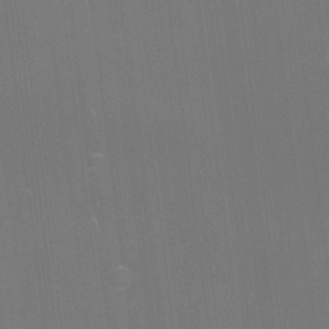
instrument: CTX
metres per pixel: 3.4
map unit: eHh
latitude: -1.5211
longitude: -80.0255
